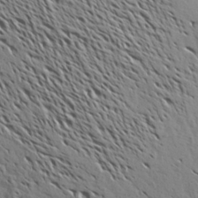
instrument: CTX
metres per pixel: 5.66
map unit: Aa
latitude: 26.6680
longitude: -144.2522
